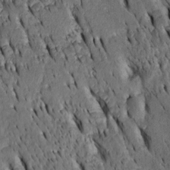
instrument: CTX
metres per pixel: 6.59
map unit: Htu
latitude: -3.2942
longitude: 151.0297
